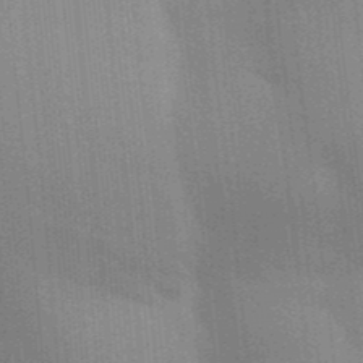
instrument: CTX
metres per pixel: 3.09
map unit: Aa
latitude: 32.0444
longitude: -143.2348
